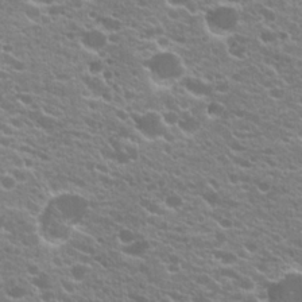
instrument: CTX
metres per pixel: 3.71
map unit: Hto
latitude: 20.2145
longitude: -35.0647
